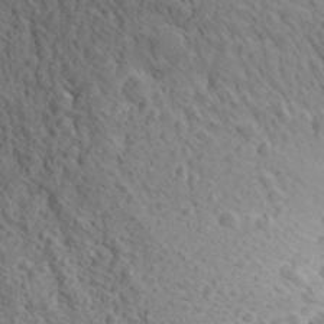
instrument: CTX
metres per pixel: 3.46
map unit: Aa
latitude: 27.7450
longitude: -142.4979
